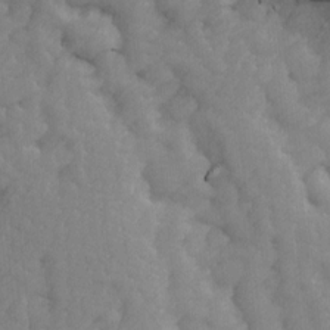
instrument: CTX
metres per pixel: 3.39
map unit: Ave
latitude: 13.7072
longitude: -105.1215
